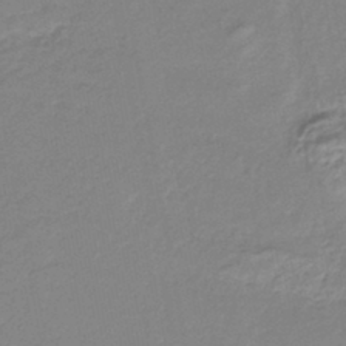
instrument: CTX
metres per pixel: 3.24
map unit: lHb
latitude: -36.6707
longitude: 58.4062
